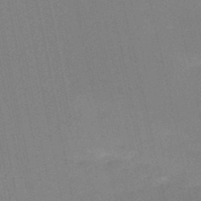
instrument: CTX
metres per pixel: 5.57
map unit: HNb
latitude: -51.9367
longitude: -45.4426
